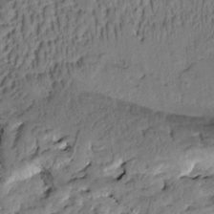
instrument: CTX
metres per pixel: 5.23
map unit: Htu
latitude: -0.5385
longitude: -179.0648
